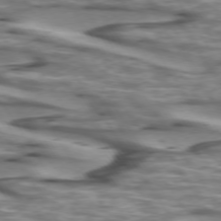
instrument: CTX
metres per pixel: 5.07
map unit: lApd
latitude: 73.9717
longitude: -57.1970
